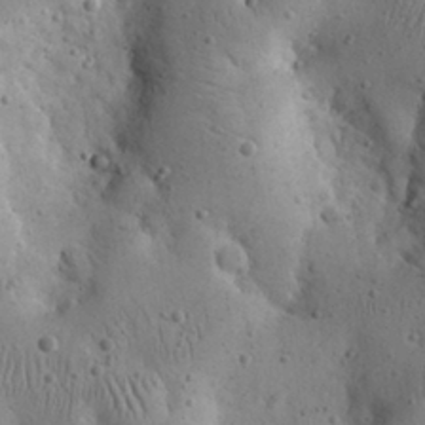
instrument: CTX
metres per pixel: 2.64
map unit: eHh
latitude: 23.8583
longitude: -67.1025
